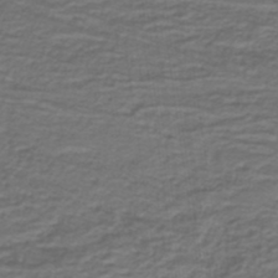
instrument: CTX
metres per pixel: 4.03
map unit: lHb
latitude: -39.5588
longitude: 55.6722
